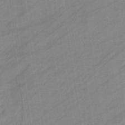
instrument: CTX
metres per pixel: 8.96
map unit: eHb
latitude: -37.7288
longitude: 78.3495
